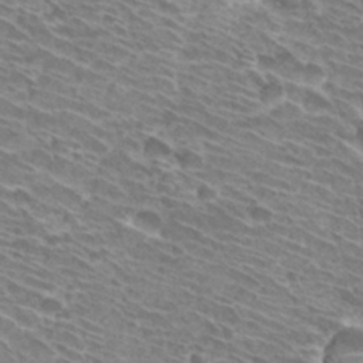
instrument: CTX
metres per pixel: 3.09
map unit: Hto
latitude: 31.3293
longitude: -42.2712
